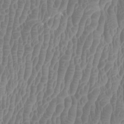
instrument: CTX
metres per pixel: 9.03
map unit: Htu
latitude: 3.1781
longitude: -20.4034
